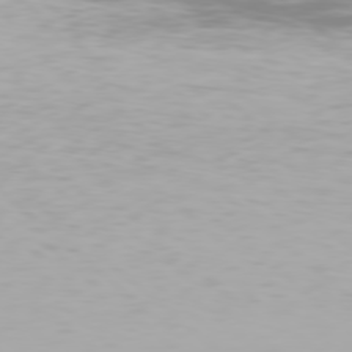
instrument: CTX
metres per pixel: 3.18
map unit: Hpe
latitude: 78.0822
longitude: -135.2915
